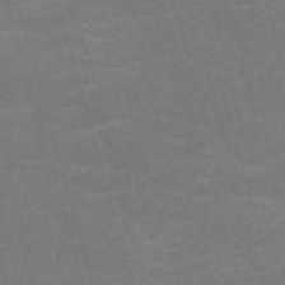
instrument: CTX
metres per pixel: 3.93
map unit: Nve
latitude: -59.5588
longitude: 57.6344
